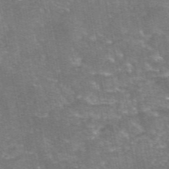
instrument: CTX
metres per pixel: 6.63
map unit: eAb
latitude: 46.8380
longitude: 104.0661
